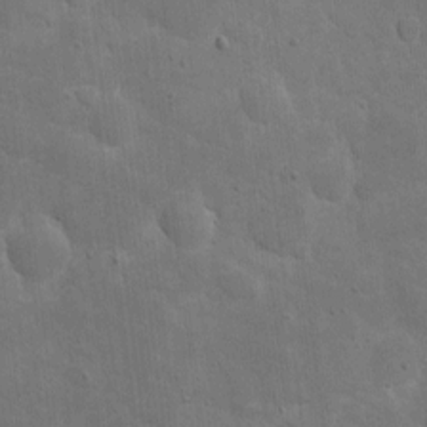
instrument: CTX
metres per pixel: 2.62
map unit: eHh
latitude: 5.1970
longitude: -70.6868
